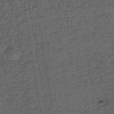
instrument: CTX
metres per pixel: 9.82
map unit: lHb
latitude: -38.9919
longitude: 66.0661
